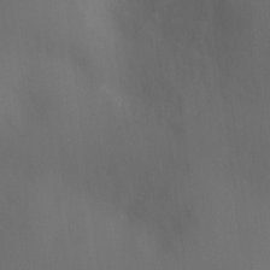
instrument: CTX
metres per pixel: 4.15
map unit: Ht
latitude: 1.5182
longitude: -23.2159
